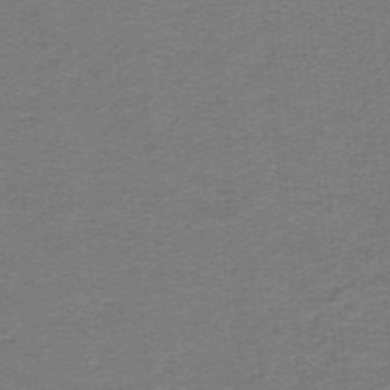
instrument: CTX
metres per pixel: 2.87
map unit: lHb
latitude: -41.8233
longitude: 54.2929
